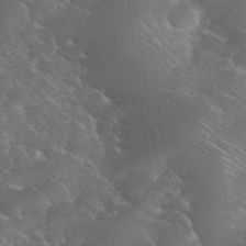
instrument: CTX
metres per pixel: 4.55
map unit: eHh
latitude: 36.6491
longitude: -67.0647
